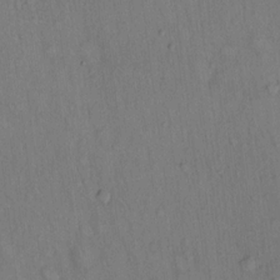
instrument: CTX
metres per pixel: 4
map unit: Hto
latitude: 14.5924
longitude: -60.1389
